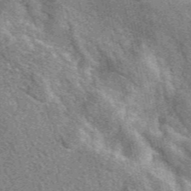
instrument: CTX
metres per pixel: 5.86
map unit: eAb
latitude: 48.3845
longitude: 119.4832
